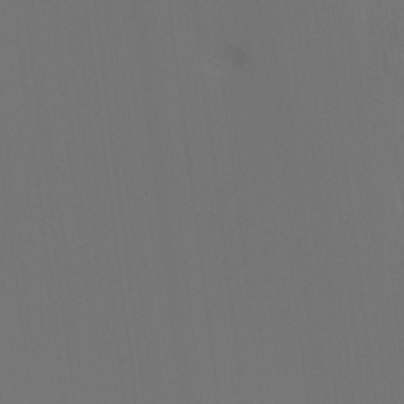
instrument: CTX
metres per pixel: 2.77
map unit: Hto
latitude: -7.6722
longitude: -51.2726
